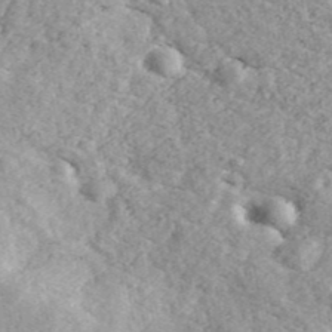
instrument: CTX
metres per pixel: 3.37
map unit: ANa
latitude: 44.4034
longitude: 46.8219
